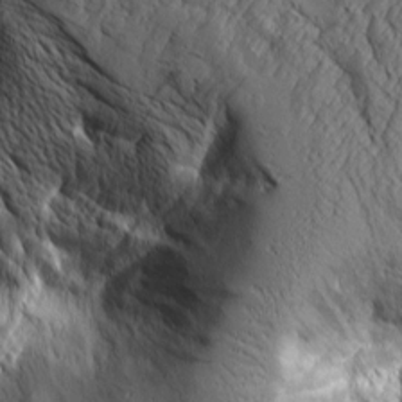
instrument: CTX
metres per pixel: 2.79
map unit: Aa
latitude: 7.8583
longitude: -129.1025
